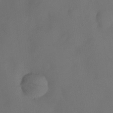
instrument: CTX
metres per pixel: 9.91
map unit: eHh
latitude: -23.7289
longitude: 15.9556
